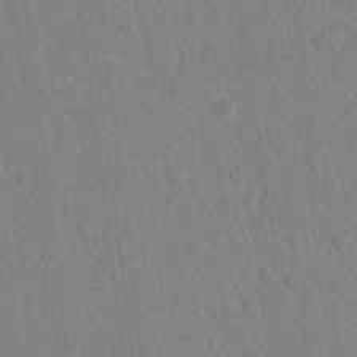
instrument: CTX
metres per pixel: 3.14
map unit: lAvf
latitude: 9.0648
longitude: 167.6911
